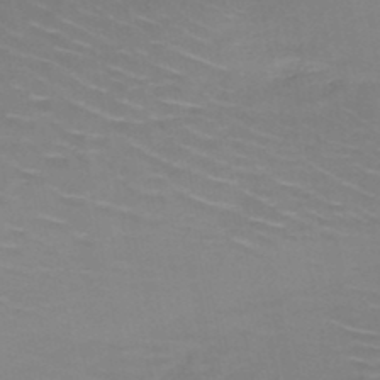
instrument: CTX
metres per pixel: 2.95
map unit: HNb
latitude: -48.5385
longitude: -47.2915
